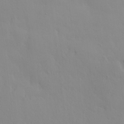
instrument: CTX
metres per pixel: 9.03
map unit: HNhu
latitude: 5.8016
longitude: -1.3481
